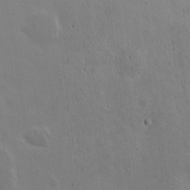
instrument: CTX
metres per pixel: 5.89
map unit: Nhu
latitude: 19.2726
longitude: -72.8380
